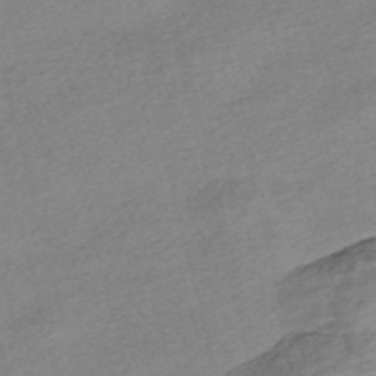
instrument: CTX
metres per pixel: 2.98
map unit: Nve
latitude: -56.5385
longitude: 53.9745
